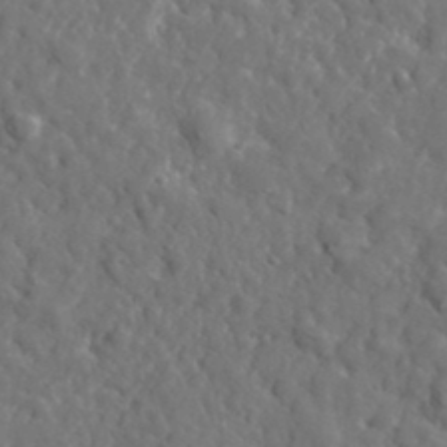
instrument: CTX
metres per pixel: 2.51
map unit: lHvf
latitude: 35.5749
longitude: -86.6490
